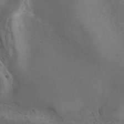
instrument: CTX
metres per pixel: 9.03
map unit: ANa
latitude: 42.3089
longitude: 31.0297
